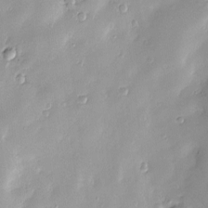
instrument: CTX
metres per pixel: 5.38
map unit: Nve
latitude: -8.7652
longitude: 174.5195
